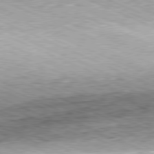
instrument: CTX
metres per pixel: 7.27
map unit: Hpe
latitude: -81.5588
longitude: 11.6911
